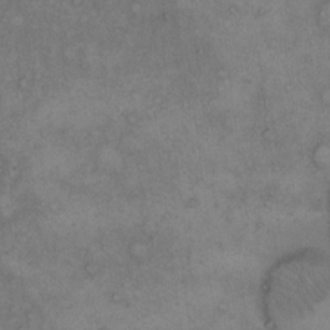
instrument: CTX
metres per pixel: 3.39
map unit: Hto
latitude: 12.3278
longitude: -60.4412
